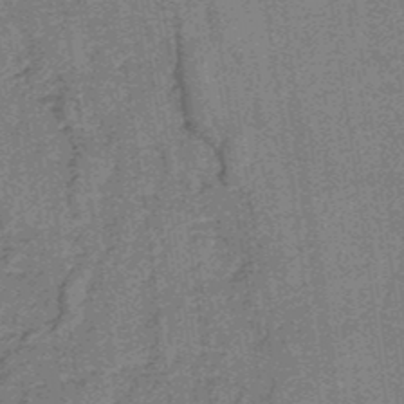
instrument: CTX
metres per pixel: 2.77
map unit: lHb
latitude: -37.5777
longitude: 57.6344
